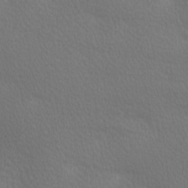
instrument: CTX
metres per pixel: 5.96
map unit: lAa
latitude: -10.3873
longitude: -125.7449
